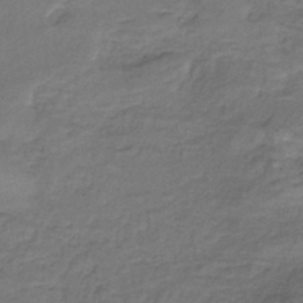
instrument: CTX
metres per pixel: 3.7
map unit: HNb
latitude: -35.9367
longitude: 57.1431
